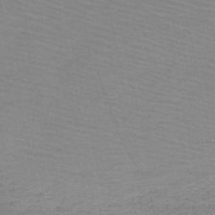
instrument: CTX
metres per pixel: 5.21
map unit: HNb
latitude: -50.1984
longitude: -51.1025
